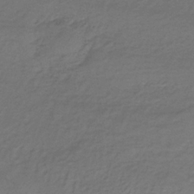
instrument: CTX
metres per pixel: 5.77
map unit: lHb
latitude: -35.5210
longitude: 70.7085
